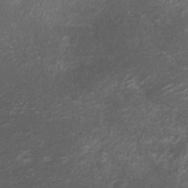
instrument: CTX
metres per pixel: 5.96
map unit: Nhu
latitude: -0.6330
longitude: -78.4601
